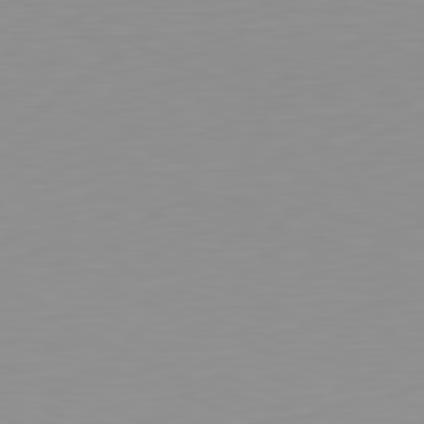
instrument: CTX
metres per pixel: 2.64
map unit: Hpe
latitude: -82.1984
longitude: 16.8219
